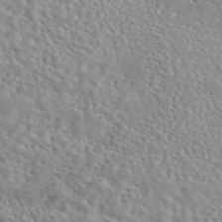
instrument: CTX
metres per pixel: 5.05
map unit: eAb
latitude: 44.6301
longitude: 113.7289
